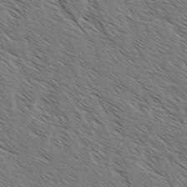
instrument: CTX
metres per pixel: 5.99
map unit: lAvf
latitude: -2.2928
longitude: -113.0836
